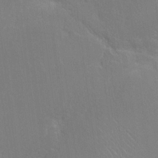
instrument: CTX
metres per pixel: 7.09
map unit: eHh
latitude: 21.8395
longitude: -58.3089
